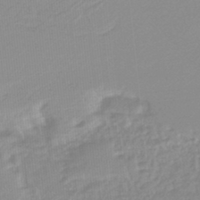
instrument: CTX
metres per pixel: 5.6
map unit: lHb
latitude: -45.1431
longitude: 65.0676
